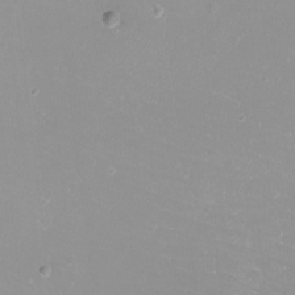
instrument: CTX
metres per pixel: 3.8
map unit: eHh
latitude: -12.2362
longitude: -61.4993
